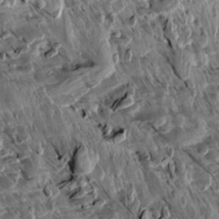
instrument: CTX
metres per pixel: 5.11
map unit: Aa
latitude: 12.9892
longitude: -143.8772
